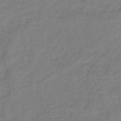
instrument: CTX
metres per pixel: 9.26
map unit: lHb
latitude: -41.5966
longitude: 76.5196
